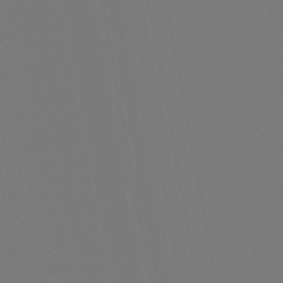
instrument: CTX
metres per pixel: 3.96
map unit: eHb
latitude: -50.6518
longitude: 75.0109
